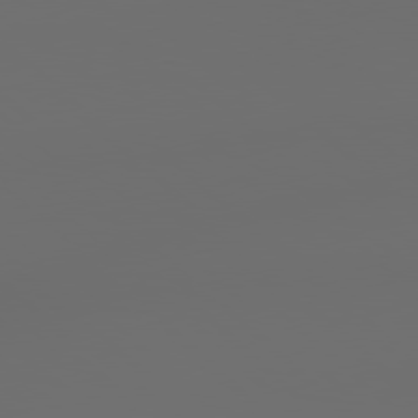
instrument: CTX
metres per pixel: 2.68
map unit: lApd
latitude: 78.9892
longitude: -167.1781
